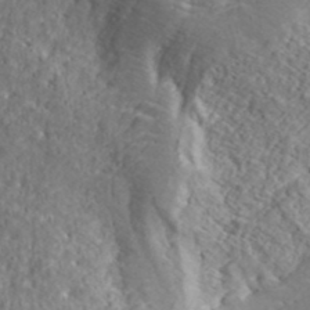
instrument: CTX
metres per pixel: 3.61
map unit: ANa
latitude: 42.3467
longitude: 34.6896
